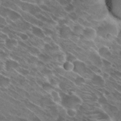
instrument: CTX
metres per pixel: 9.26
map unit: Hto
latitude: 29.0647
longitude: -43.8583
